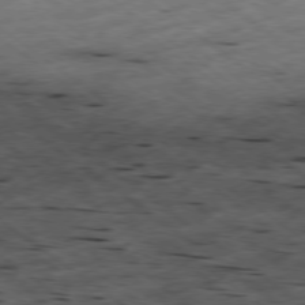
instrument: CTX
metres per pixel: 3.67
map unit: Hpe
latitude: -78.6518
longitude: -22.4223
